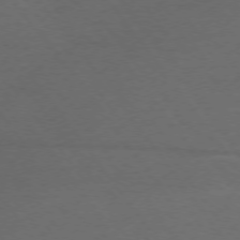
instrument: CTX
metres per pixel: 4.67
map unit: Ap
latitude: -76.5763
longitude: -64.6301
